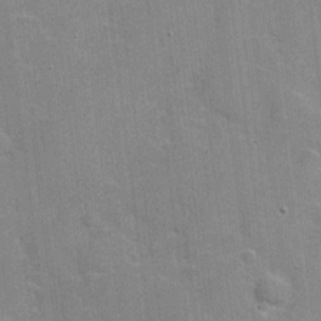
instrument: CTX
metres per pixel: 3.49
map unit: Hve
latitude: 17.9717
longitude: 151.7667
